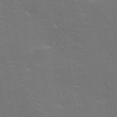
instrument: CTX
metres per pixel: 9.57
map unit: lHvf
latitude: 26.1200
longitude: 141.7477
